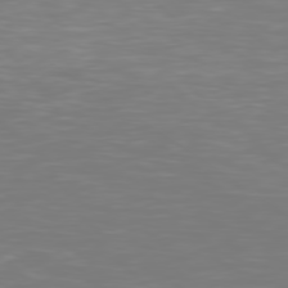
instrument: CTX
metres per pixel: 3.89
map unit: Hpe
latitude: 77.7071
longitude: -163.0837
